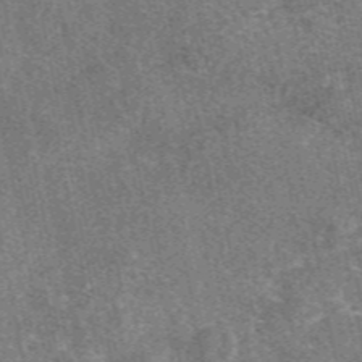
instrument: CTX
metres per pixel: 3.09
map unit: eAb
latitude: 48.3278
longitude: 107.9178
